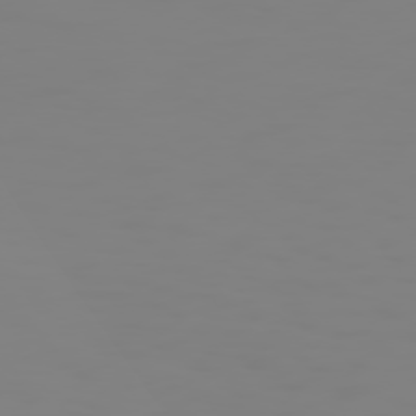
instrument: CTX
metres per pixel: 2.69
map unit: Hpe
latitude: 75.0270
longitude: -127.8017
